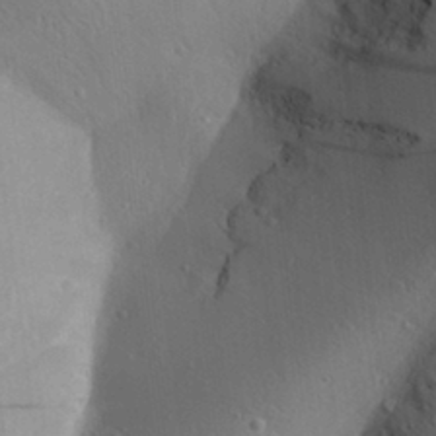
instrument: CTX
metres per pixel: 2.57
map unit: Aa
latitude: 30.9703
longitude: -140.4978
